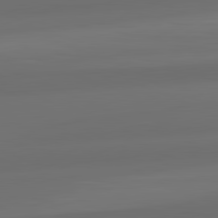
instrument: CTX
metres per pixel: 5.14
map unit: lApd
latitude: 82.1955
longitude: -172.4601
